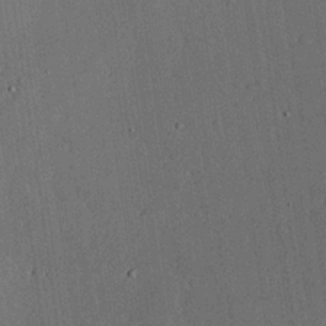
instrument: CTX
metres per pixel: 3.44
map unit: lAvf
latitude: 24.6490
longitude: -111.4616
